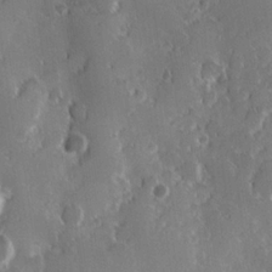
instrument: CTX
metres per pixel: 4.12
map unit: Hve
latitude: 23.9150
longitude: 146.6518
